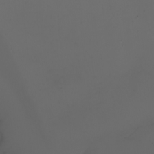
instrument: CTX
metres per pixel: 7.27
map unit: eHh
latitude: -5.5021
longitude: -87.3859
